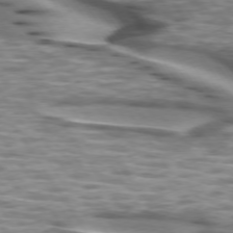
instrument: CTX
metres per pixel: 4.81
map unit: lApd
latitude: 74.5735
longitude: -57.0836
